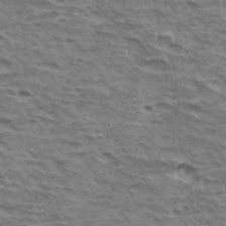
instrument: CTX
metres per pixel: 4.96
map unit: Hto
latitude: 34.8947
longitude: -43.1592
